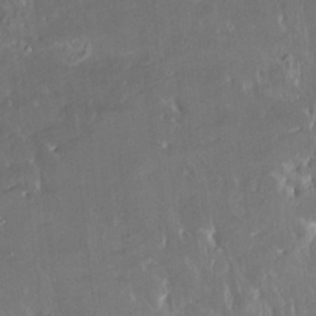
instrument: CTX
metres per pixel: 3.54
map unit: HNhu
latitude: 4.4034
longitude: 13.9367
